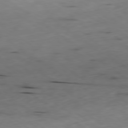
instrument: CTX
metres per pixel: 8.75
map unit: Ap
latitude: -79.5399
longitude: -73.0270
